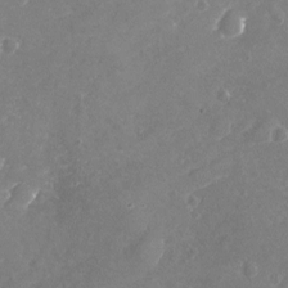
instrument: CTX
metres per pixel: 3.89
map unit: Nhu
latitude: -17.7289
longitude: -57.7827
